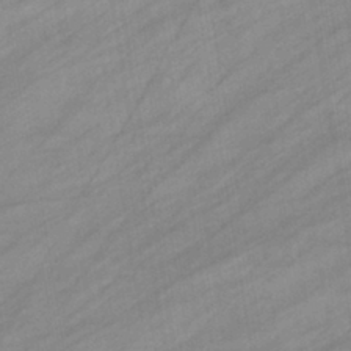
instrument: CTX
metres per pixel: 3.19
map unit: eHb
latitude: -39.3888
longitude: 81.7856
